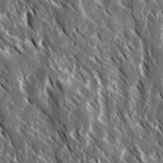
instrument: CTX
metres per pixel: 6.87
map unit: Ave
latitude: 14.9703
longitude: -133.8394
